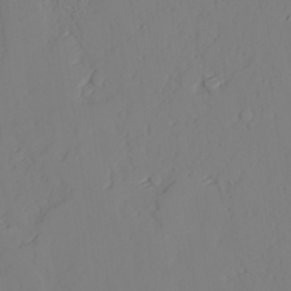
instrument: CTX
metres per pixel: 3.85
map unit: lAvf
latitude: 26.2523
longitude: -111.1214
